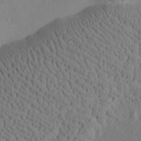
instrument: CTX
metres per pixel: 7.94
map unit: Htu
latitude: -3.3131
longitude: 173.9178
